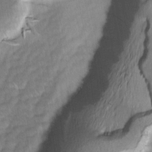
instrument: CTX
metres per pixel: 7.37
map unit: Ave
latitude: -0.9542
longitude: -113.7638
